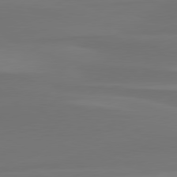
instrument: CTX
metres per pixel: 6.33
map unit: lApd
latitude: 80.1956
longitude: -83.1214
